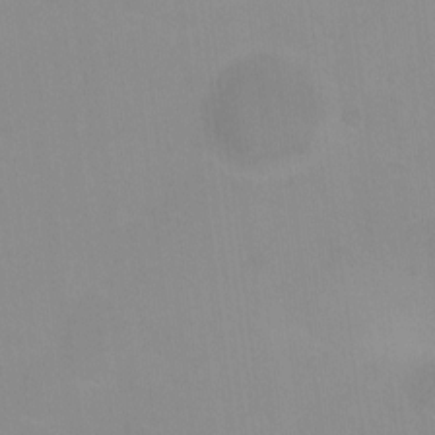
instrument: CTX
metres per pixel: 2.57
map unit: Hto
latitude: -11.8422
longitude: -40.1766
